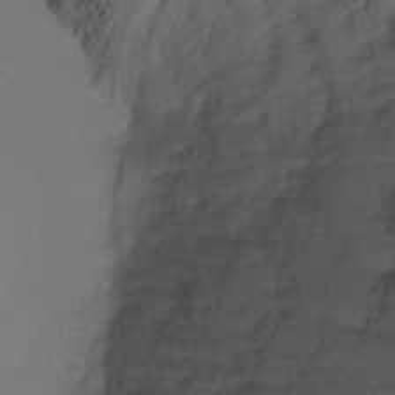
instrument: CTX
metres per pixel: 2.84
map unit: Nhu
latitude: -9.0675
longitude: -81.0080
